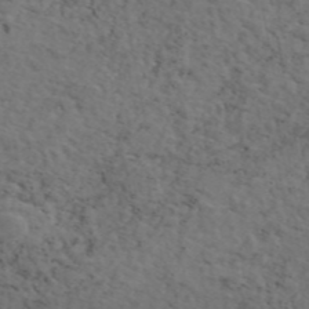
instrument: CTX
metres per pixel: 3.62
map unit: eAb
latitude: 46.4412
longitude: 118.4818
